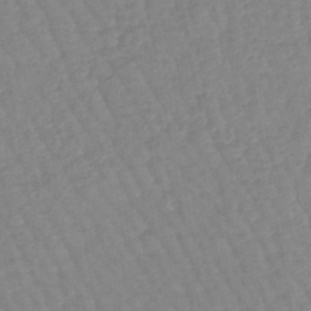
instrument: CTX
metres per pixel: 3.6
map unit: lHb
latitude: -44.7085
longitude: 80.4251
